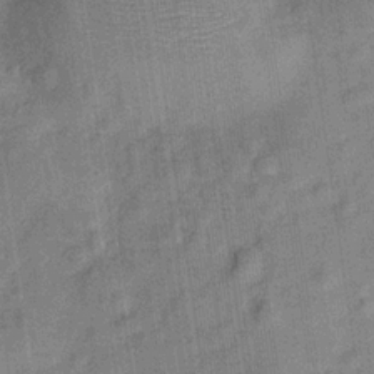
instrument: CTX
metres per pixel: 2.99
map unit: Hve
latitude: -29.2943
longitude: 94.0283
